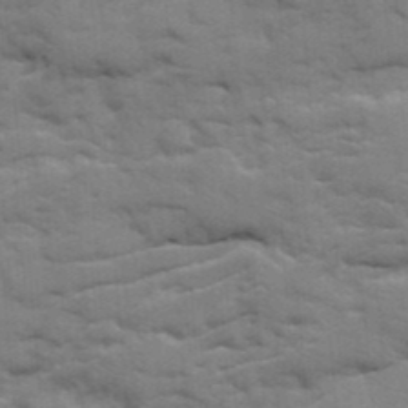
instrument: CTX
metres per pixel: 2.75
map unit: Ave
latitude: 18.8380
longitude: -129.6694
